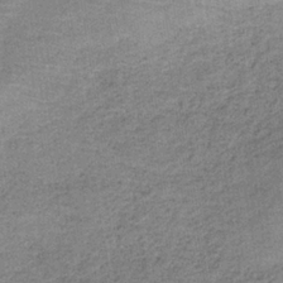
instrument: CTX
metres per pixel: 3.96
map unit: HNb
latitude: -35.3699
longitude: 54.2929
